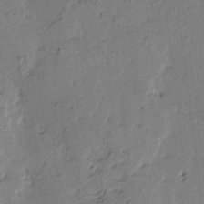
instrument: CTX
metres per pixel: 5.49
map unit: Htu
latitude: -2.1794
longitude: -175.9906
